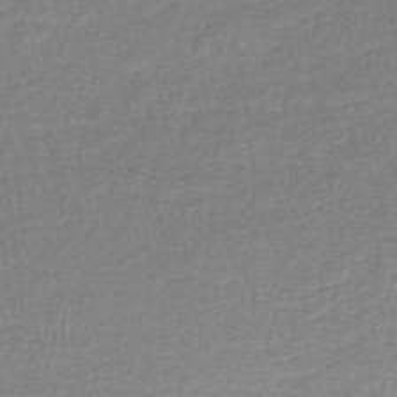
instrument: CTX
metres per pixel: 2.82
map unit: lHb
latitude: -44.1984
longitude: 57.5021
